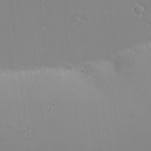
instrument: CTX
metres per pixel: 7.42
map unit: eHh
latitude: -2.8596
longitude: -80.5735
